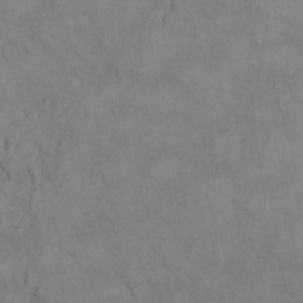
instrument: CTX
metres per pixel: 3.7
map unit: Ht
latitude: 10.6869
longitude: -33.0836
